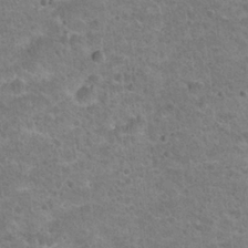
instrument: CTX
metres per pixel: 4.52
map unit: Hto
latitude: 21.6505
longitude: -49.0081
